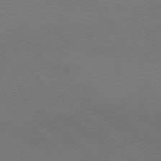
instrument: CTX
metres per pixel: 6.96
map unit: Ap
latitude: -77.7667
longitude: -68.6869
